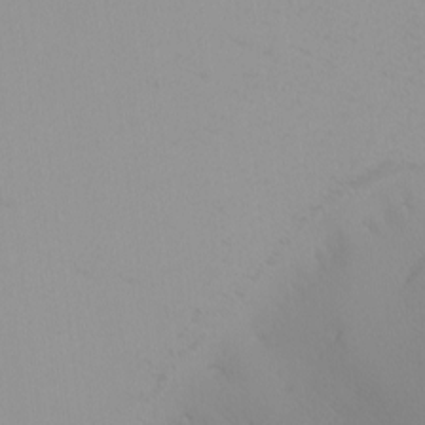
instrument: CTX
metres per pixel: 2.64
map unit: Nhu
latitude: -8.6518
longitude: -94.8758
